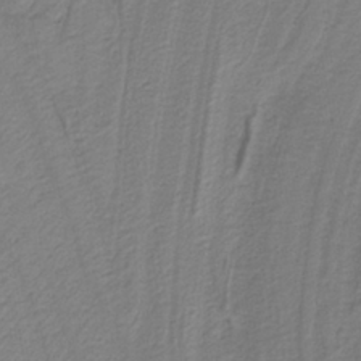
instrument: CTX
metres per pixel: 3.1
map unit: lHb
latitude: -39.1242
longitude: 53.5777
